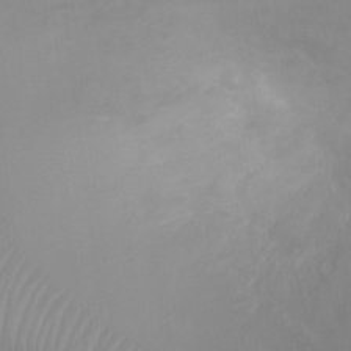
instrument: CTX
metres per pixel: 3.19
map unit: Ht
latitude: -1.1809
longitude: -19.2159
